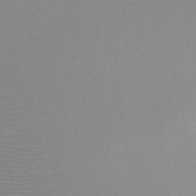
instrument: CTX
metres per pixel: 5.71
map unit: HNb
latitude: -48.5952
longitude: -44.4034
